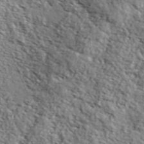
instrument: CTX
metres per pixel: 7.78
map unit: lHvf
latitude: 37.3671
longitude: -87.1214
